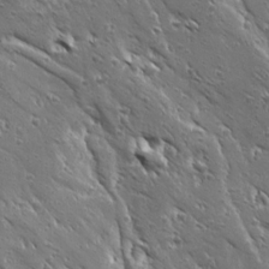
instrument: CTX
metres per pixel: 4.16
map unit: Ave
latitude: 19.6505
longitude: -137.0270
